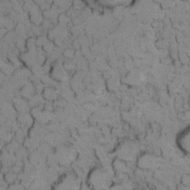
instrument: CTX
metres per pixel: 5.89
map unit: Ht
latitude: 11.3293
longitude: -31.8584
